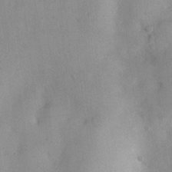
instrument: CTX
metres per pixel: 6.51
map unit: Nhu
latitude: 0.4979
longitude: -18.2144
